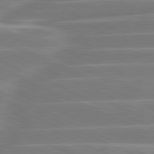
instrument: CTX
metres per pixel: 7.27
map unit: lApd
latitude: 81.1970
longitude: -131.1215
